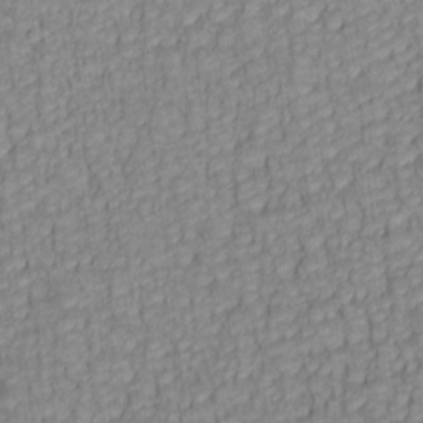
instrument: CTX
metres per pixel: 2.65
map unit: lAa
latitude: 5.9717
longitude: -115.0647
